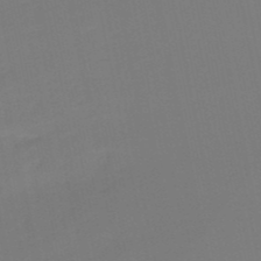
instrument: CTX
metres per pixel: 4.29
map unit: lHb
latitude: -50.0472
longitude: 80.9920
